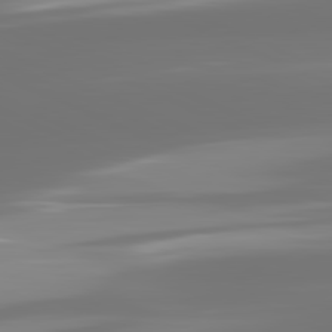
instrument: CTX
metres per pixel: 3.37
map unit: lApd
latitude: 81.9150
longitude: -166.2144
